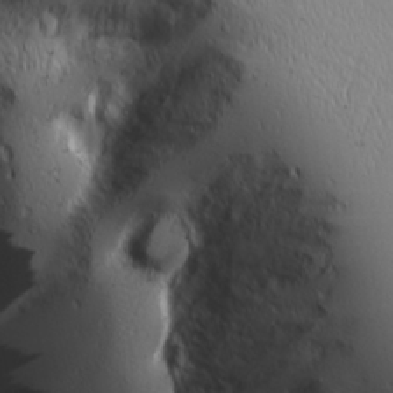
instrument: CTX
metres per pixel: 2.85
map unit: lHvf
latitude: 27.5560
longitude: 141.8611
